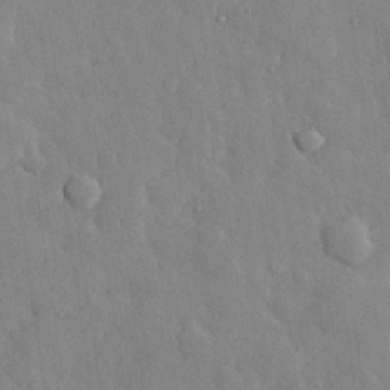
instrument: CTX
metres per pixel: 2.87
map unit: eHh
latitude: 29.3293
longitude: -78.9892
